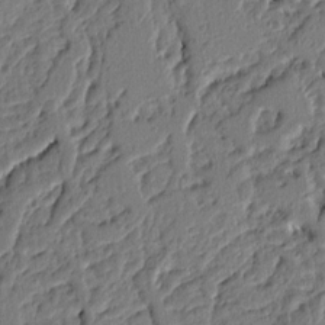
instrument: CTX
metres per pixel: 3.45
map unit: Ht
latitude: 9.0648
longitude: -77.7827
